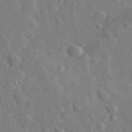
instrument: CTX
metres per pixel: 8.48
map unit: lHvf
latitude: 33.1214
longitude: -85.7072
